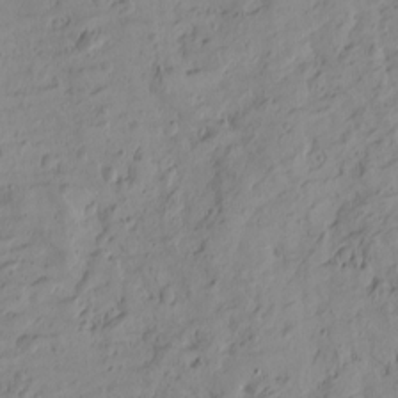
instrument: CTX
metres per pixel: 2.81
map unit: Htu
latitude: -1.0487
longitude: -174.9325
